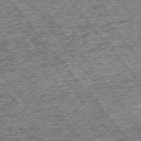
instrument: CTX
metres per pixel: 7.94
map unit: Ap
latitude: -75.2376
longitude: -91.4237
